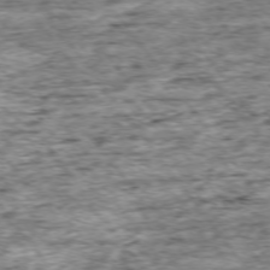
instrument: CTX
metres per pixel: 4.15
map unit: Ap
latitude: -75.1432
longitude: -87.6505
